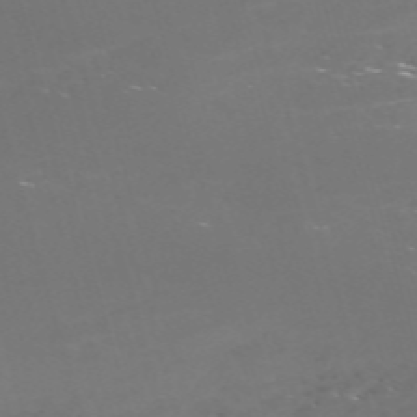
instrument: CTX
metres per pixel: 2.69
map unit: Nve
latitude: -59.7477
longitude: 60.0472
